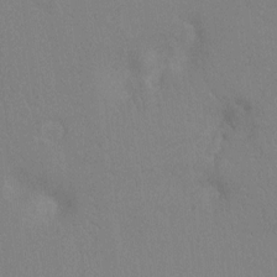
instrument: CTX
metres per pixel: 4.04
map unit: Ht
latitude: -8.3684
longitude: -32.9514
